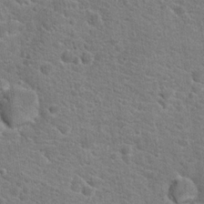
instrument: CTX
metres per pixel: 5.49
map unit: Hto
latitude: 19.4048
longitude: -37.3860
